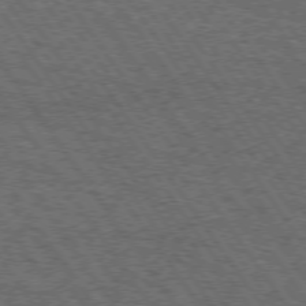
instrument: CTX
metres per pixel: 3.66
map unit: Hpe
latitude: 73.8206
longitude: -131.4049
